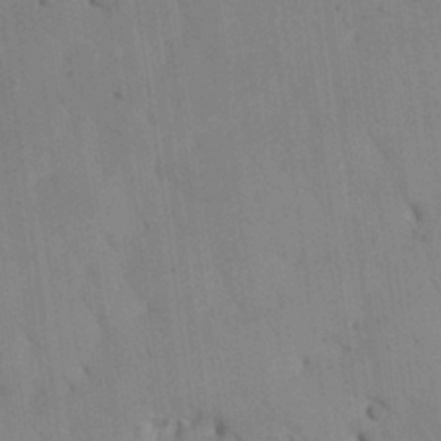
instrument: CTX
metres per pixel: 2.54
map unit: Aa
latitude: 25.5371
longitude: -137.9150
